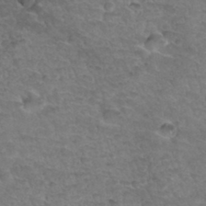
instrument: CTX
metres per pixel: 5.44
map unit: Hto
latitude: 34.3467
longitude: -46.7436
